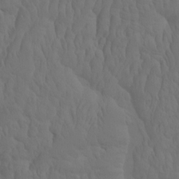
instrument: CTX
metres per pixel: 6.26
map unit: eHh
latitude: -1.8801
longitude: 15.1243
